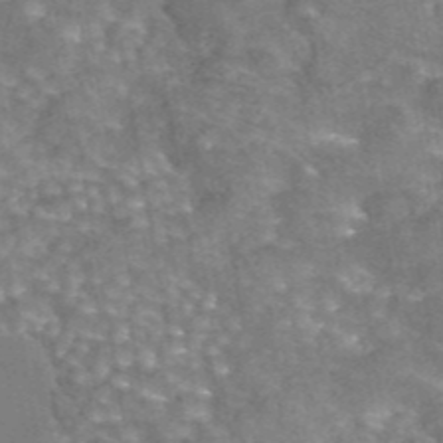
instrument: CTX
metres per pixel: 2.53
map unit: eAb
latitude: 44.4223
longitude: 106.8219
